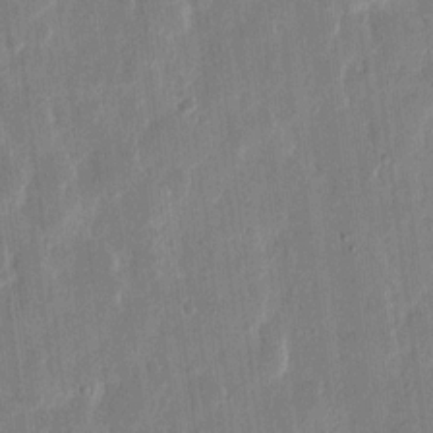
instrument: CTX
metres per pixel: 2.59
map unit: eHh
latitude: 12.3467
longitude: -70.1200
